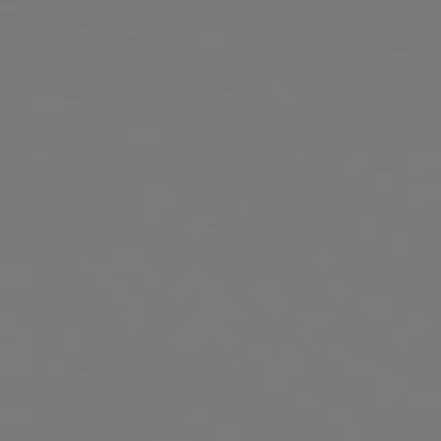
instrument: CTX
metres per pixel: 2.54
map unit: Hpe
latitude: 78.2334
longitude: 177.6344
